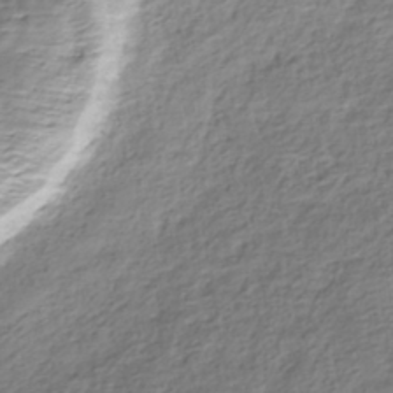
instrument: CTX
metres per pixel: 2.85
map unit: HNhu
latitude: -40.5007
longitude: 109.5210
